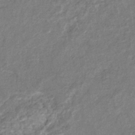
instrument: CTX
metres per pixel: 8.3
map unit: eHb
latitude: -35.8800
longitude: 76.6141
